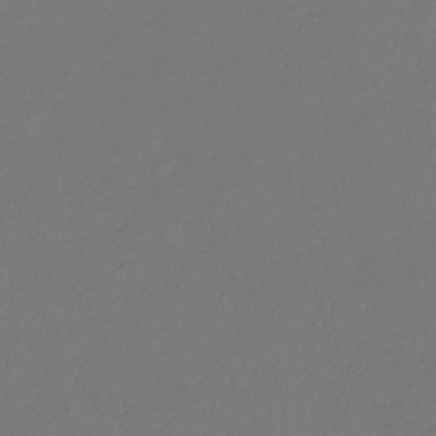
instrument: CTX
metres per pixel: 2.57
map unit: eHb
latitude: -31.0297
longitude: 68.4440
